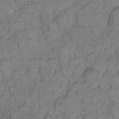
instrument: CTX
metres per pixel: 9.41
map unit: eHh
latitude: 9.6316
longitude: -61.7827
